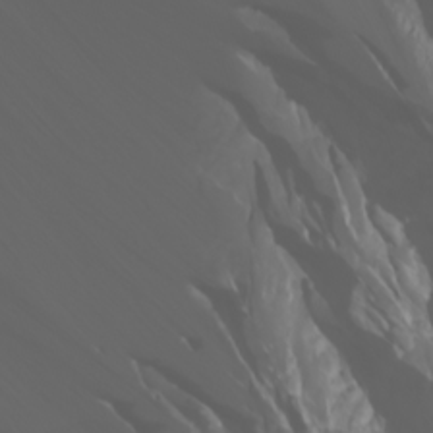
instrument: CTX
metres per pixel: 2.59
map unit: Htu
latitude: -1.2565
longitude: -76.4034
